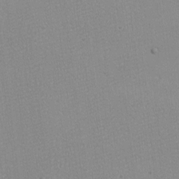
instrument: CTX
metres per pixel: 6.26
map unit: eHh
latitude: -6.8030
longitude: -80.4034
